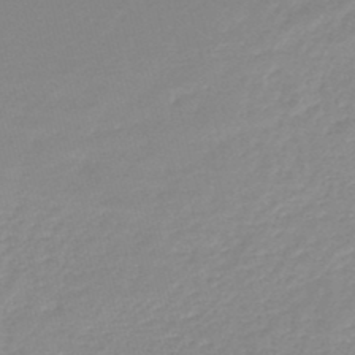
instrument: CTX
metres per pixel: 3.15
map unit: lHb
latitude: -46.0850
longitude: 64.5574
